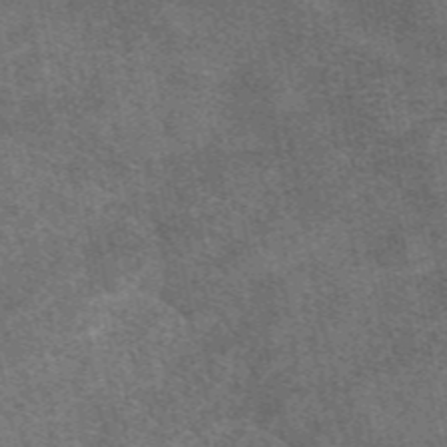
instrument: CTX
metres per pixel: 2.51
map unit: eAb
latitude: 47.8773
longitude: 121.1242
